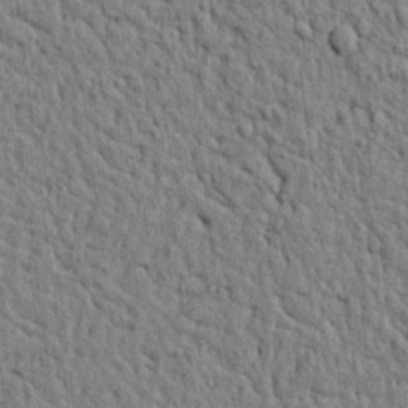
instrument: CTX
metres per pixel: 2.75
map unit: lAvf
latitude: 6.8758
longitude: 166.9164
